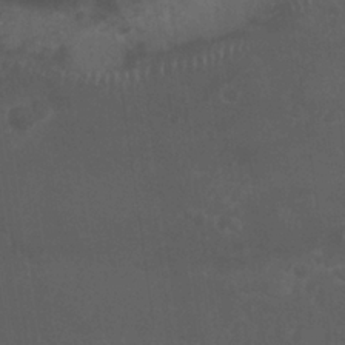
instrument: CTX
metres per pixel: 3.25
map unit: Nhu
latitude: 26.1011
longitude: -62.3468
